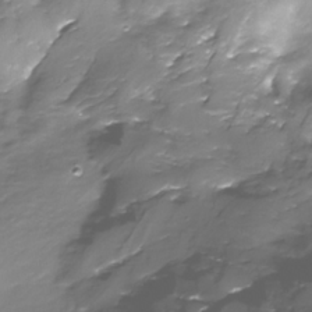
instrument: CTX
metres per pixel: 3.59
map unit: Nhe
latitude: -32.6141
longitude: -92.4790
